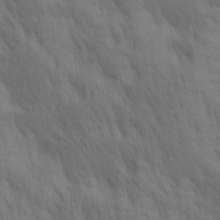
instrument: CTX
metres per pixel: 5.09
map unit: lAa
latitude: 21.7072
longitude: -138.3467
